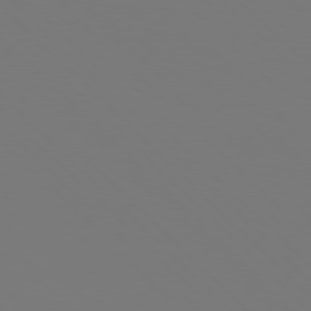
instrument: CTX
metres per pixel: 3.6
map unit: Hpe
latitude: 76.8002
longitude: -162.4790
